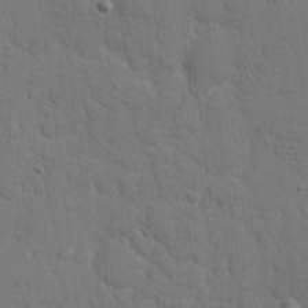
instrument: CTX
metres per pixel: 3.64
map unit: eHh
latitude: 7.6883
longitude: -67.7071
